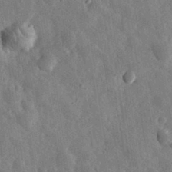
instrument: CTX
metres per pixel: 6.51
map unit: eHh
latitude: 32.1767
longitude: -78.6680
